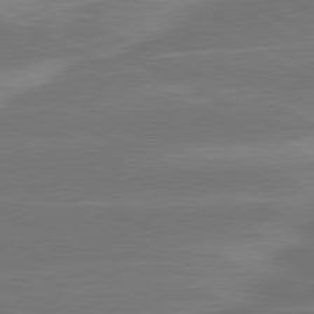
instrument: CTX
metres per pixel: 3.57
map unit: lApd
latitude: 81.3482
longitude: -130.3846
